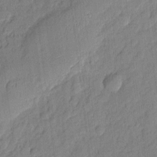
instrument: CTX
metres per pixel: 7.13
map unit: eHh
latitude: 6.7624
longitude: -75.4993
